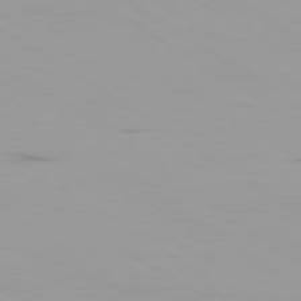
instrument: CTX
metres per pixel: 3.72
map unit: Ap
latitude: -79.9556
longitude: -103.0080
